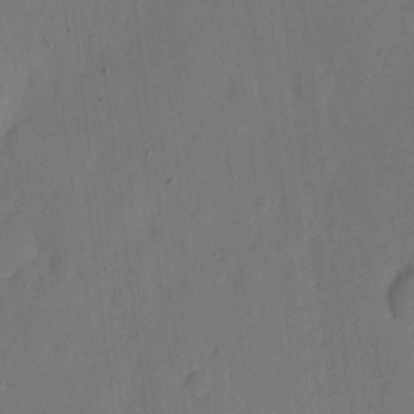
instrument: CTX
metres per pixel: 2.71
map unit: eHh
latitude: 6.6868
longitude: -66.7057
